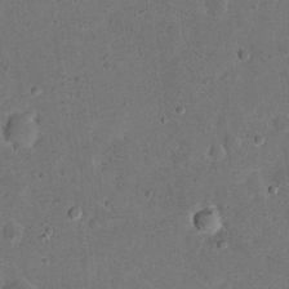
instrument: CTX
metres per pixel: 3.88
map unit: eHh
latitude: 19.8205
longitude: -62.5735
